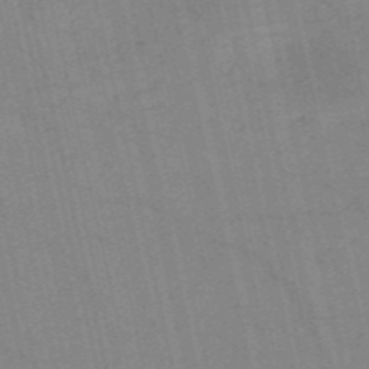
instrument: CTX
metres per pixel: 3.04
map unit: HNb
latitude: -53.6344
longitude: -40.9513
